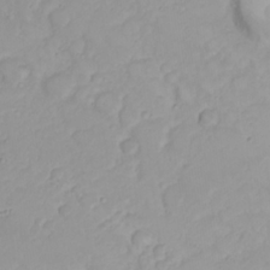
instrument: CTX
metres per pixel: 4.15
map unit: Nhu
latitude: 23.2726
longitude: -61.0269
